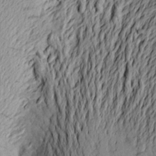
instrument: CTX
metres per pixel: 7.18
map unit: Aa
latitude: 22.9325
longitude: -149.7450
